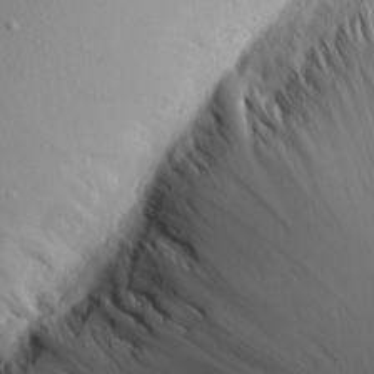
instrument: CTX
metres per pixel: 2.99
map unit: Aa
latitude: 21.4805
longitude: -143.6694
